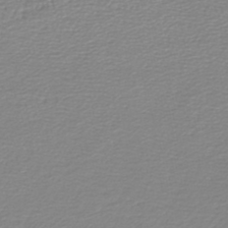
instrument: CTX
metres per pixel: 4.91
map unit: lHb
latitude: -45.2565
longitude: 62.3684
